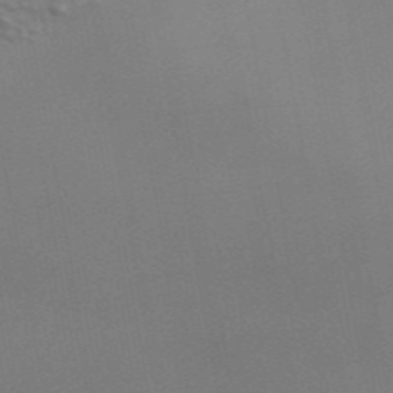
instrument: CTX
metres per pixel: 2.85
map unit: ANa
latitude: 46.1767
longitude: 24.3684
